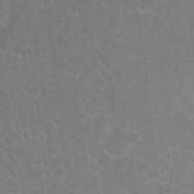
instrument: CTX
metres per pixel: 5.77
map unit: Hto
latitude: 18.2711
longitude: -40.1199
